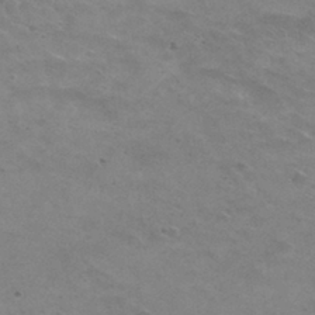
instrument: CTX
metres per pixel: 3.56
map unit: Hto
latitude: 31.1026
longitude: -47.5560
